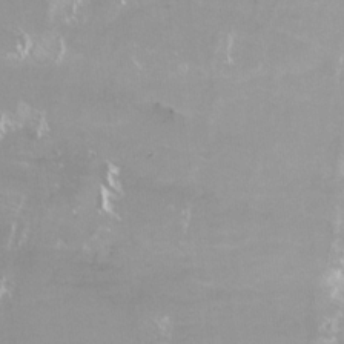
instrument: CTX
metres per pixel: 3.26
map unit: HNhu
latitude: -27.3320
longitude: 75.0109
